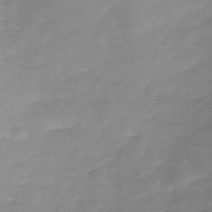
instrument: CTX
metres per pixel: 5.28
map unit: Nhe
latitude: -37.4454
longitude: -86.6301
